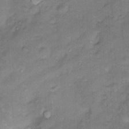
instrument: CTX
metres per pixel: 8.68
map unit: Htu
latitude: -5.3887
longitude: 158.5196
